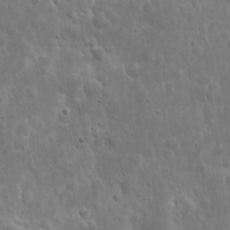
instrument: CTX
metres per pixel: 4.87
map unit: eHh
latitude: 9.7072
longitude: -72.8947
